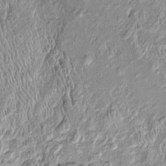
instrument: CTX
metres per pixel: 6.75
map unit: Htu
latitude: -5.9745
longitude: 158.7085
